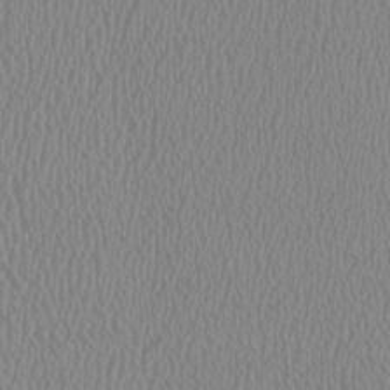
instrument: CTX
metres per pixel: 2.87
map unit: HNhu
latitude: -1.2943
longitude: -0.9702
